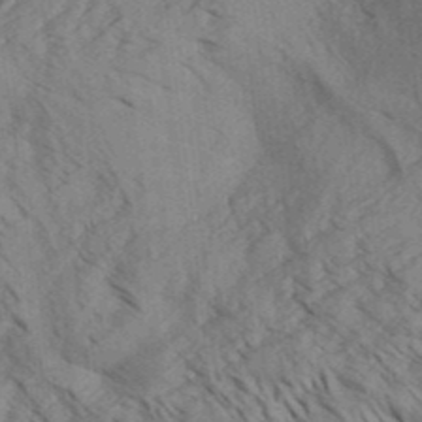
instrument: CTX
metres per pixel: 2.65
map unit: Aa
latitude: 32.4412
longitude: -138.8569
